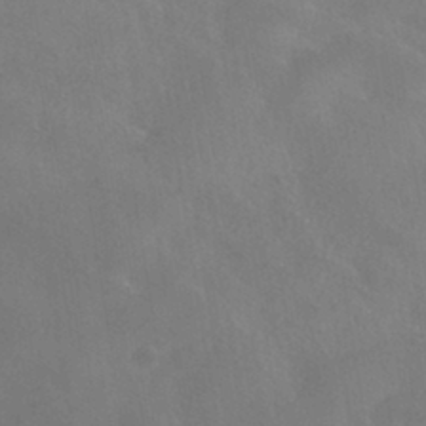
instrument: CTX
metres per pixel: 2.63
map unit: HNhu
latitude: -40.5763
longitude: 97.3510
